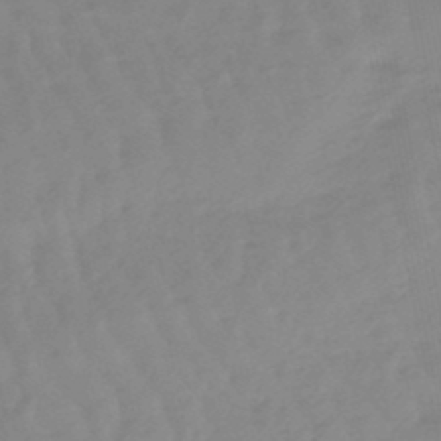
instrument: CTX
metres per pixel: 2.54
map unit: lHb
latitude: -48.2551
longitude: 78.3117
